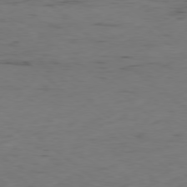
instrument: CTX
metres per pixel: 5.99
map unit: Hpe
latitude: -78.7463
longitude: 16.4251
